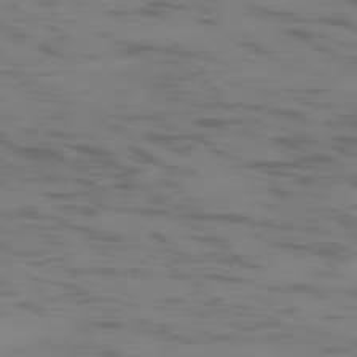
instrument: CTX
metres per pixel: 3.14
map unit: Ap
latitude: -77.9367
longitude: -64.9514
